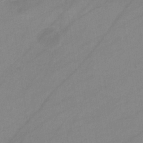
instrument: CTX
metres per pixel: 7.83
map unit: eHb
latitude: -34.0283
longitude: 72.7274
